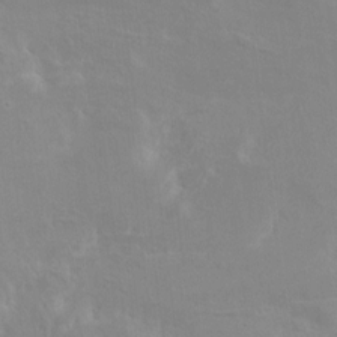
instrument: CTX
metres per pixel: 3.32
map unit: HNhu
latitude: 8.1389
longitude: -4.0444
